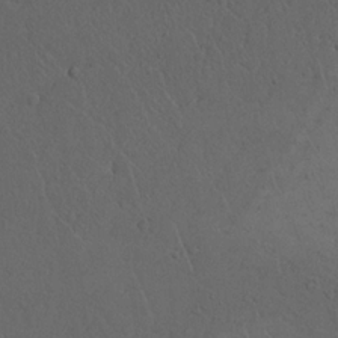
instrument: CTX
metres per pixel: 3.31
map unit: Nhu
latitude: 22.2333
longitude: -72.0822
